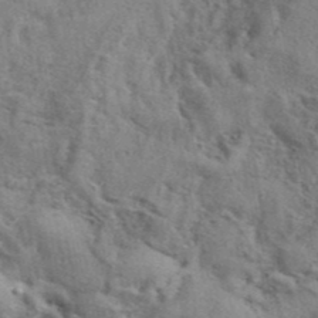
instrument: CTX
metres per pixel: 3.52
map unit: eAb
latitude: 40.5734
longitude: 103.8045
